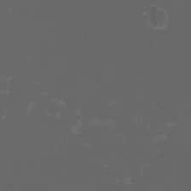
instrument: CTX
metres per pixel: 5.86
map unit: eHh
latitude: -6.8975
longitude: -76.5356
